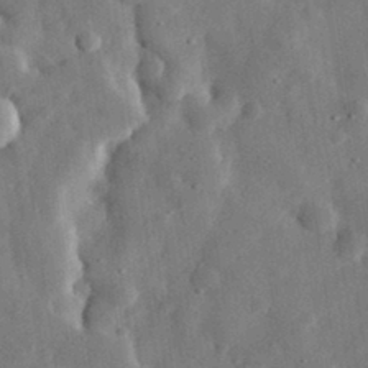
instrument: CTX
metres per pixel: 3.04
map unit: eHh
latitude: 31.9906
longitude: -75.6505
